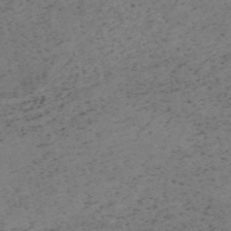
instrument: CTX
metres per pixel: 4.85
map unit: HNb
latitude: -55.1431
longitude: -47.3860
